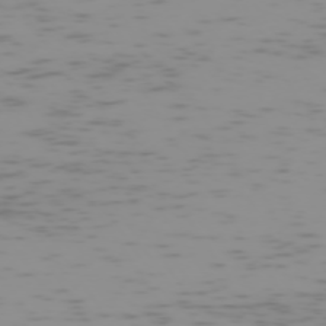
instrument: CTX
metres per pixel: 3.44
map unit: Hpe
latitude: -73.8422
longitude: 7.5588
